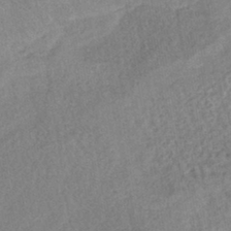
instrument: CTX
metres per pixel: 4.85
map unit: lHb
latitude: -40.6707
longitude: 68.8219
